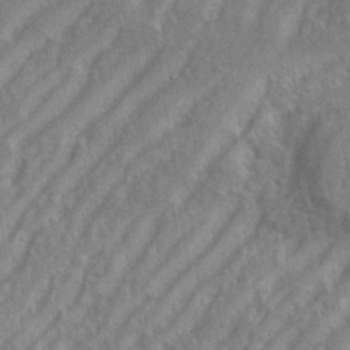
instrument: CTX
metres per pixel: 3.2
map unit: eHh
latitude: 35.1781
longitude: -133.7828
